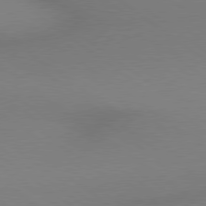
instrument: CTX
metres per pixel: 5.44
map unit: lApd
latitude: 78.9136
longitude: 178.9730
